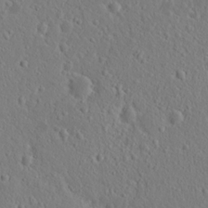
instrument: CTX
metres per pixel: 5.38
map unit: eHh
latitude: 16.6302
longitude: -73.3860
